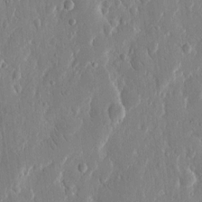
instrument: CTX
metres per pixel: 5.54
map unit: eHh
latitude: 13.1025
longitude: -70.1578
